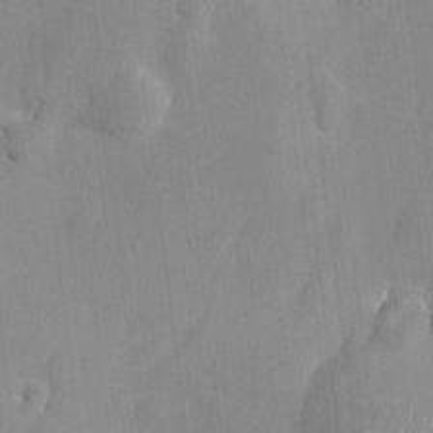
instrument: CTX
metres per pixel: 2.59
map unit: Htu
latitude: -6.8597
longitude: 175.7099
